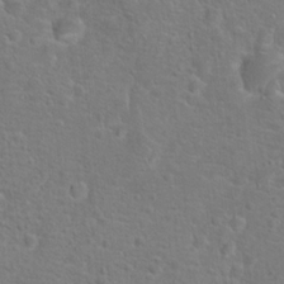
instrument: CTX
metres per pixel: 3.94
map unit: Hto
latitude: 17.5182
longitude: -42.2712
